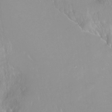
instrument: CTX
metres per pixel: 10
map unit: Ht
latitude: -15.4266
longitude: -44.3656
